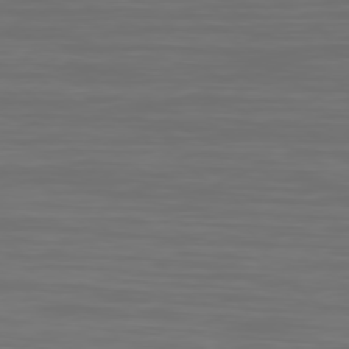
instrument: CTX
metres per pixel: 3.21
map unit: Ap
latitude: -79.1998
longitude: -95.3482
